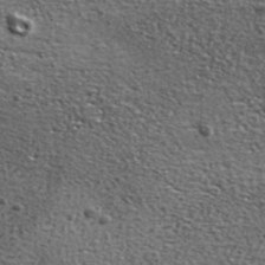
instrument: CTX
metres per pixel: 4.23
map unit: ANa
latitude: 39.7450
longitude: -90.4034
